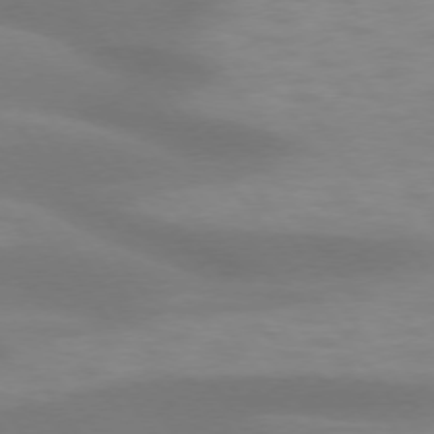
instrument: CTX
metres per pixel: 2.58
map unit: lApd
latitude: 74.6113
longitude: -48.8380
